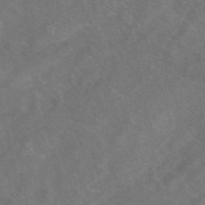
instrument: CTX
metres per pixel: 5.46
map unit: eAb
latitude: 48.4979
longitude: 118.2551
